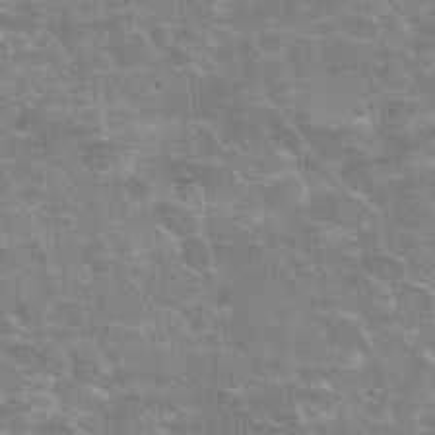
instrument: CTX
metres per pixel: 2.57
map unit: Hto
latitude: 21.3482
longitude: -42.8002
